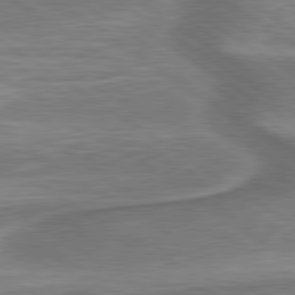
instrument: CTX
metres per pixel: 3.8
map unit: lApd
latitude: 79.9150
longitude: 171.1620
